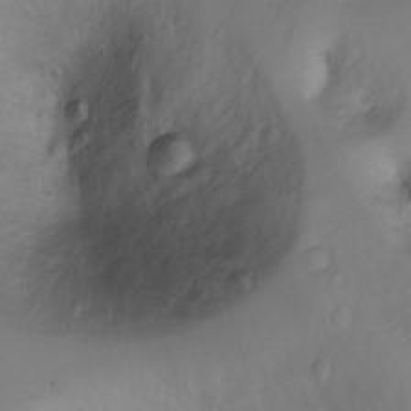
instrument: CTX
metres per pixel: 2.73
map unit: Ht
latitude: -3.9745
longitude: -29.0269
